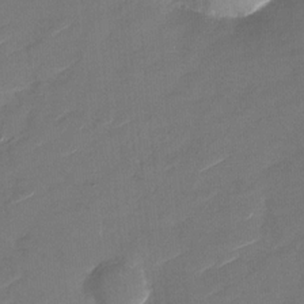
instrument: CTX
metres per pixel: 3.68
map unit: Nhu
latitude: -27.6721
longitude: -73.7639
